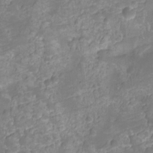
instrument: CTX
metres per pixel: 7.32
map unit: Ht
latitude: -11.4266
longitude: -24.4412
